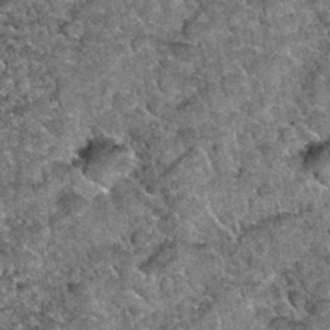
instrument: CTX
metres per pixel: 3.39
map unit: Hto
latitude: 34.9891
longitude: -52.3278
